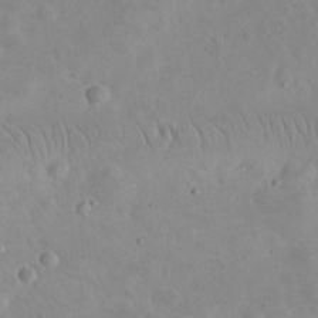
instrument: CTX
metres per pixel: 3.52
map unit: eHh
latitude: 24.9135
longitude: -66.8758
